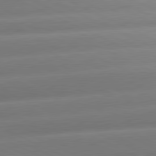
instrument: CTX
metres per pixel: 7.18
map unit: lApd
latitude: 81.0080
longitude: -159.9150
